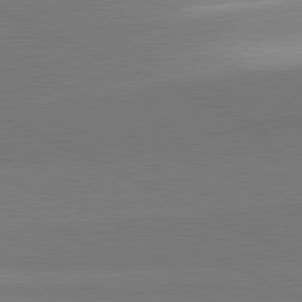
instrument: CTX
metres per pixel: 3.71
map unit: lApd
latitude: 81.7639
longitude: 151.5777
